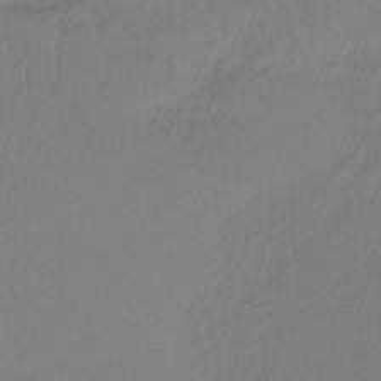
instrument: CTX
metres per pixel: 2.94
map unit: lHb
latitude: -42.0849
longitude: 77.0486
